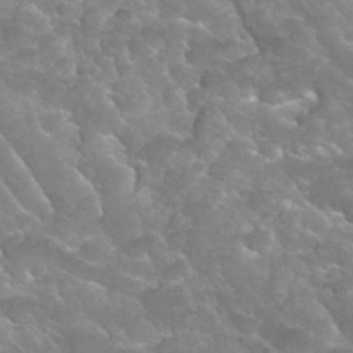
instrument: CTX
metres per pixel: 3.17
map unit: Hto
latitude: 34.4979
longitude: -49.8205
